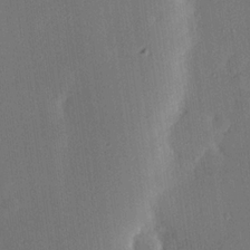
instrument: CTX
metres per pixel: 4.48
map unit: eHh
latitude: 22.4223
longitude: -91.0836
